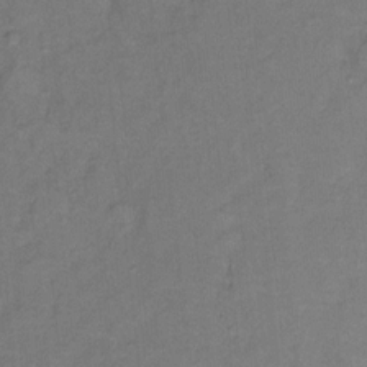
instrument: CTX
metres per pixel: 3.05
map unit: Hto
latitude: 7.1781
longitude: -37.8017
